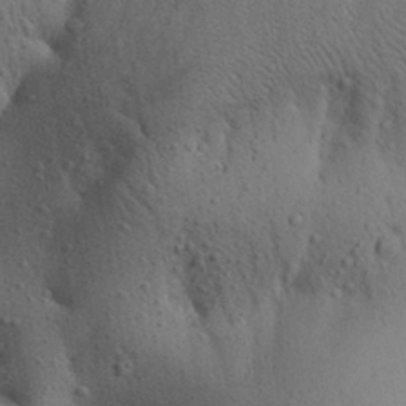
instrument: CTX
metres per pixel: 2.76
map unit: Aa
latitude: 26.3089
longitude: -148.5924
